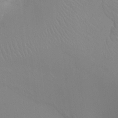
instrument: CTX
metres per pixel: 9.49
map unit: Ht
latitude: -4.1228
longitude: -26.2901
